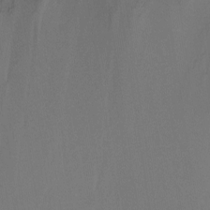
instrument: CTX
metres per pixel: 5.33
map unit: Ht
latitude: -10.6330
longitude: -27.4993
